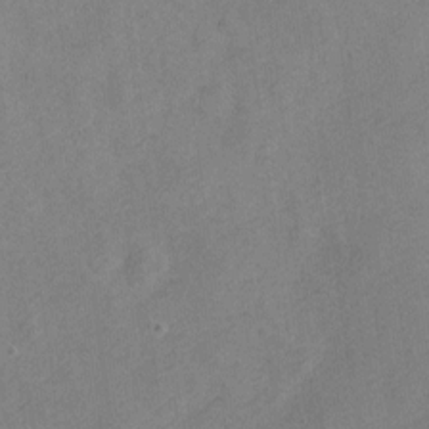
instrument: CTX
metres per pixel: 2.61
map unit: Nve
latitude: -24.1984
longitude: 107.0676
